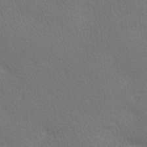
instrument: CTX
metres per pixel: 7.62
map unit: lAa
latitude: -10.3684
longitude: -125.7449
